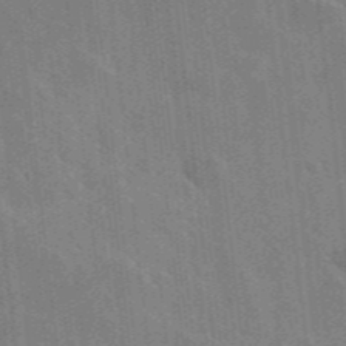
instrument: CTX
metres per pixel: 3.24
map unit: lHvf
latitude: 36.2712
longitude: -91.1025
